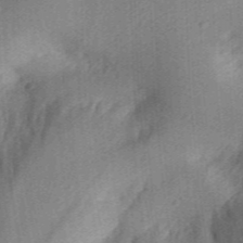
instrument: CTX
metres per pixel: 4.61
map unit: Aa
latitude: 30.1578
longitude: -141.9150
